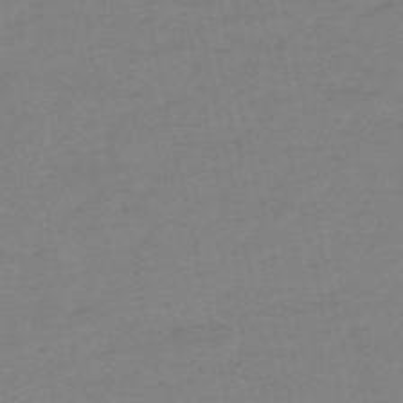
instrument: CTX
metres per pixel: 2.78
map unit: HNb
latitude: -55.3699
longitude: -41.0080
